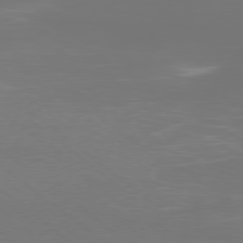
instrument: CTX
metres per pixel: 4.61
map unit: Ap
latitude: -78.5195
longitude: -97.5371
